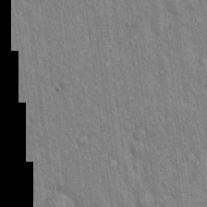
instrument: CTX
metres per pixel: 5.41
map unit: Hto
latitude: 16.1956
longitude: -58.3845
